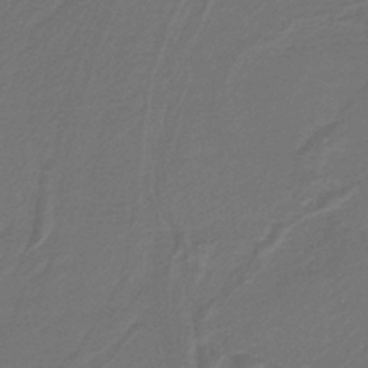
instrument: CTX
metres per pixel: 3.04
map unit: lHb
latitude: -38.8408
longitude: 55.4832
